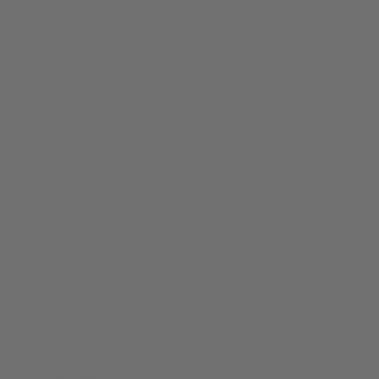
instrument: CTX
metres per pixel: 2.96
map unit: Ap
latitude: -76.0850
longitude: -63.9339
